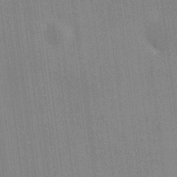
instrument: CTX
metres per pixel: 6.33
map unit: HNhu
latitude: 9.0459
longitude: 15.5588
